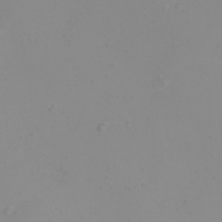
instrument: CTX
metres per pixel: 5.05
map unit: eHh
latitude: 21.9150
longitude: -64.4979
